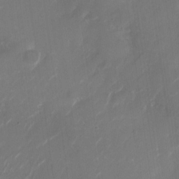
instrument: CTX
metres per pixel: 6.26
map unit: Nhu
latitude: -28.3873
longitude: -74.5168
